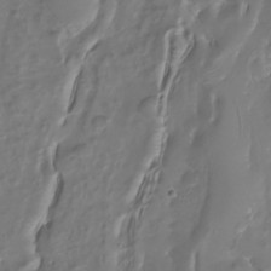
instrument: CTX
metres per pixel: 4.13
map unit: Nhu
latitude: -27.1242
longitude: -61.4426
